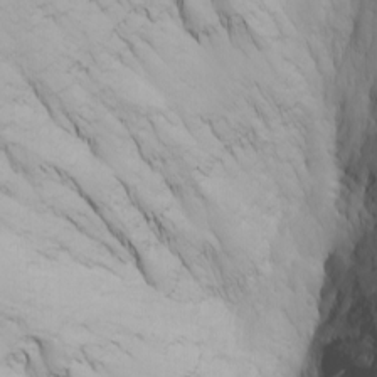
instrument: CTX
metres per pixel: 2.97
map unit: Nhu
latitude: -4.8786
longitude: -81.5938
